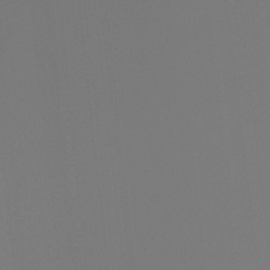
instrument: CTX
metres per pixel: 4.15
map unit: Hto
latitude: -8.0661
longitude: -50.6301
